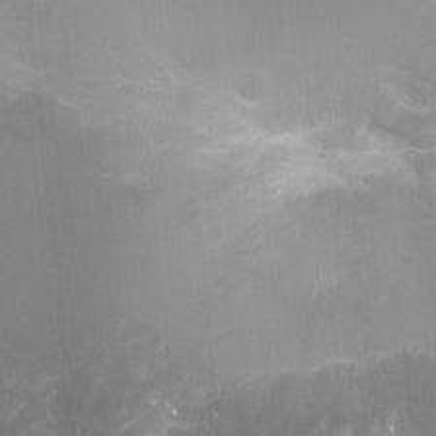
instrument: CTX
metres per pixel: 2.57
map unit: Ht
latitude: -0.8975
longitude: -17.4993
